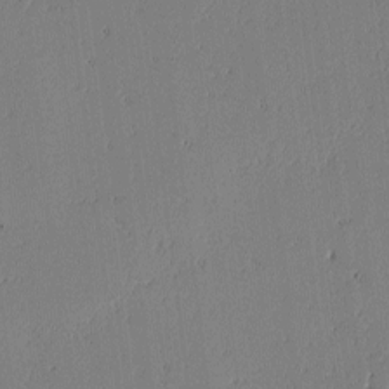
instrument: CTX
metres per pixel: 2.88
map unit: lAvf
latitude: -1.6344
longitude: -106.9325
